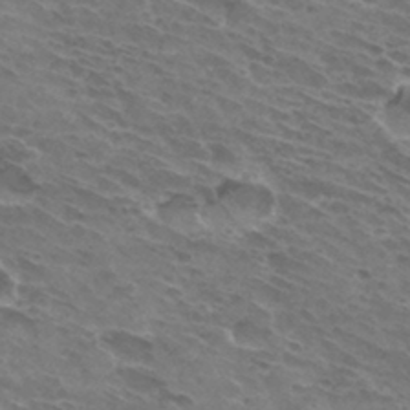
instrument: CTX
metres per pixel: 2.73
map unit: Hto
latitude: 32.4601
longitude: -43.0836
